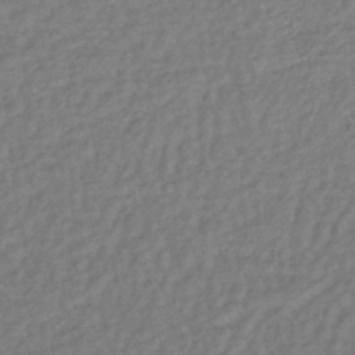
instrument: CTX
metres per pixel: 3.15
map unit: eHb
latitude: -41.7855
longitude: 81.8423
